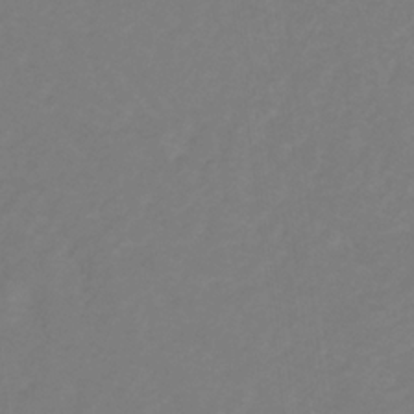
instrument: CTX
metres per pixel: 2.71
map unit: lHb
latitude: -31.4832
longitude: 64.5952
